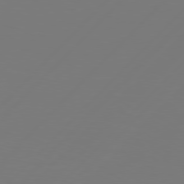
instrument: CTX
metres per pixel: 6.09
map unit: Hpe
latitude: 77.0458
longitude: -137.4427
